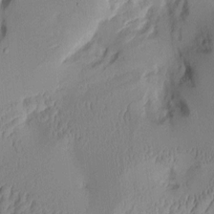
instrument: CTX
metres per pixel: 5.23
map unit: Aa
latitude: 7.8205
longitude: -127.9150
